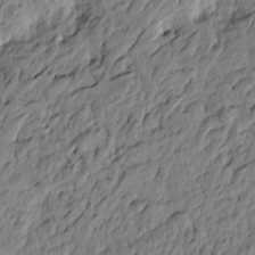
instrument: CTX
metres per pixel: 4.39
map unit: Htu
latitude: -3.2753
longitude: 179.2943
